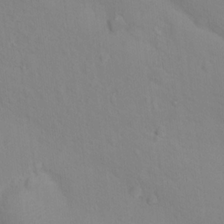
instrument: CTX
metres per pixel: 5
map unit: Nhu
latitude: 16.8380
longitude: -33.5749
